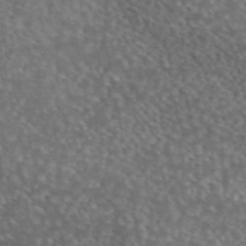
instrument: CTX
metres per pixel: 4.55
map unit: eAb
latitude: 45.3670
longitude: 114.6140
